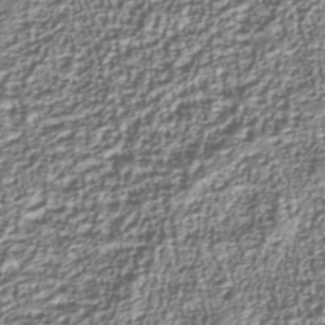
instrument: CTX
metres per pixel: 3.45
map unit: Nhu
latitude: -40.0094
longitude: -85.8961
